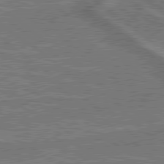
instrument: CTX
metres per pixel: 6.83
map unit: lApd
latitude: 79.3860
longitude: 174.7085
